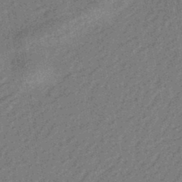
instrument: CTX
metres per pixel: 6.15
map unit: eHb
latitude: -44.2551
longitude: 89.1053
